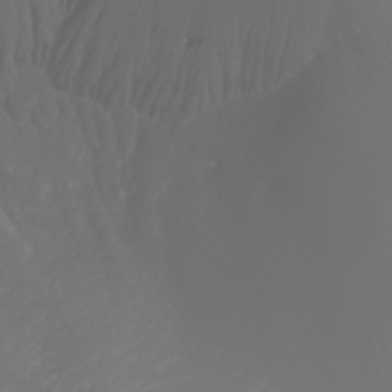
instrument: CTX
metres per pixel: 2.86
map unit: Nhu
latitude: -1.7856
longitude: -76.0633
